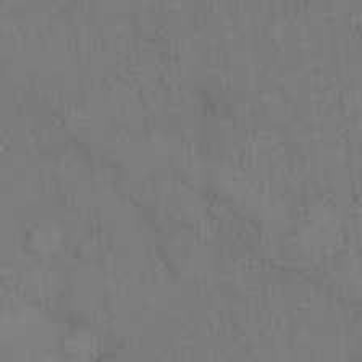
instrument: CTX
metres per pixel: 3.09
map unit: Hto
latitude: 9.5749
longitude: -60.9702
